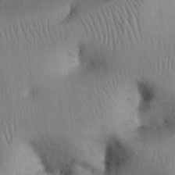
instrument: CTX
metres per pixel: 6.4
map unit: Nhu
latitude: 27.2348
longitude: -70.0633
